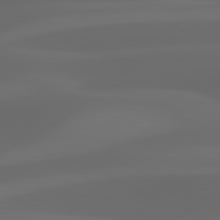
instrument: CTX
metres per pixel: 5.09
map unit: lApd
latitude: 81.1781
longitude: 123.0109
